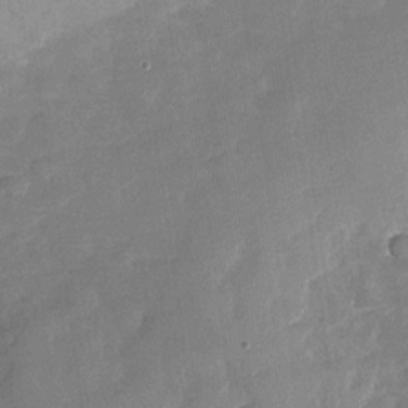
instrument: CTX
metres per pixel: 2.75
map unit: Nhu
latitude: -27.1053
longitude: -57.6504
